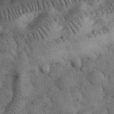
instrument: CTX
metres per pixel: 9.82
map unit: eHh
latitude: 33.8205
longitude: -68.0633
